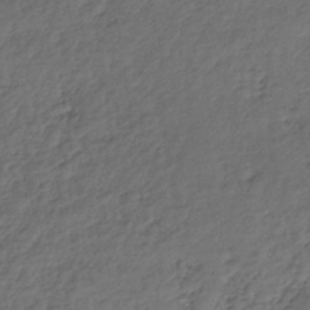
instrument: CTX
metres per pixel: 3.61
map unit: lHb
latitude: -35.9367
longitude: 69.8611
